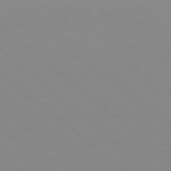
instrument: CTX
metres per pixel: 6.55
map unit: Hpe
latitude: 78.4223
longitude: -165.5749
